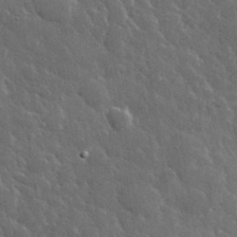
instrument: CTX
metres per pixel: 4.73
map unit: lHvf
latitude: 34.1955
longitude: -86.6112
